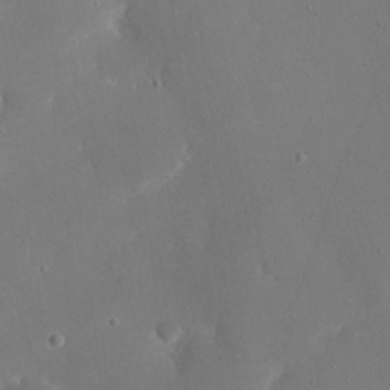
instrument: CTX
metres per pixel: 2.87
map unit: eHh
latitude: 19.7638
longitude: -68.5357
